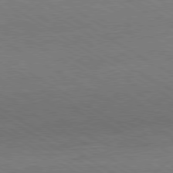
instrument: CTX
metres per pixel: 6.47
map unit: Hpe
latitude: -80.5952
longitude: 19.5966
